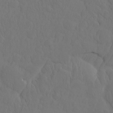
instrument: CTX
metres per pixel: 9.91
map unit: eHh
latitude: -1.6533
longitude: 15.0298
